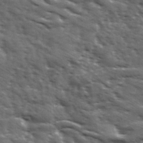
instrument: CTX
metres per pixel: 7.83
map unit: Ave
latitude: 18.0444
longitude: -132.1956
